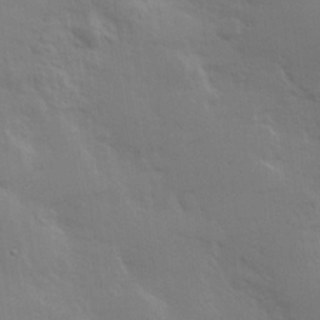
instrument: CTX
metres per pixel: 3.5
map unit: Hve
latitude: 19.6505
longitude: 149.4644
